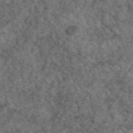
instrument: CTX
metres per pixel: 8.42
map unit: eAb
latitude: 45.0836
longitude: 114.5951
